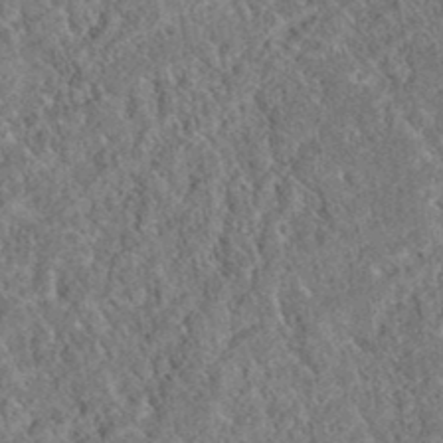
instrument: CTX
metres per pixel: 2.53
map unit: eAb
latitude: 37.6883
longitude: 112.1795
